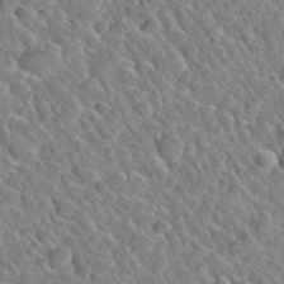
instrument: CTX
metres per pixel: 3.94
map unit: Hto
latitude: 35.6882
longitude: -49.4237
